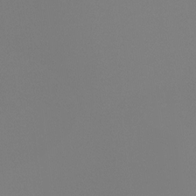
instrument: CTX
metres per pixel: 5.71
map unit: Ht
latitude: -4.3873
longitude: -61.3859
